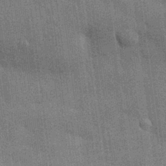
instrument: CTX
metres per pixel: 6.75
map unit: Nhu
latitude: 28.2522
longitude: -67.9150
